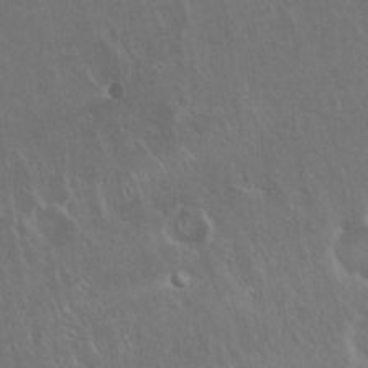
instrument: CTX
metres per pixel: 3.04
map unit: Hto
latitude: 18.6301
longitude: -57.5371
